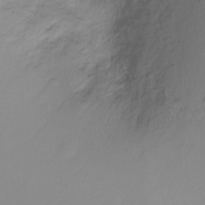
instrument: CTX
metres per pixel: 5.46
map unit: Ht
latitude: -8.5385
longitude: -35.9339
